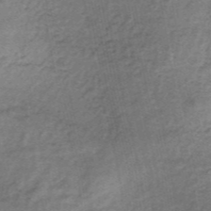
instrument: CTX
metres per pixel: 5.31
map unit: lHb
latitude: -36.3495
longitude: 60.3117
